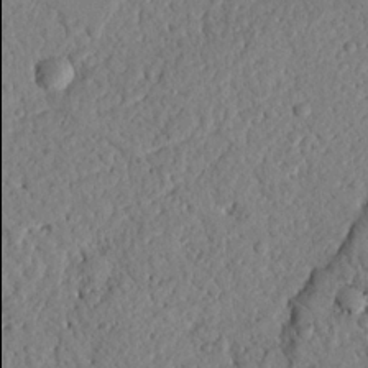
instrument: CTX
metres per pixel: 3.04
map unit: Nhu
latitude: 20.8191
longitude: -77.9906
